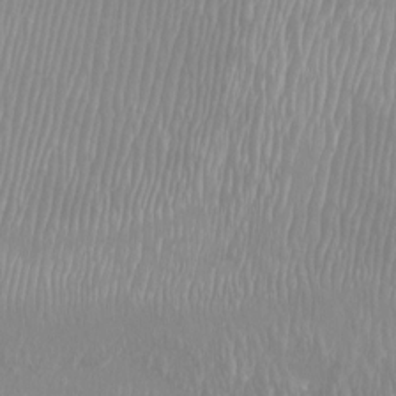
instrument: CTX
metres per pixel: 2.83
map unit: Htu
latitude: -8.3684
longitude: -76.2711
